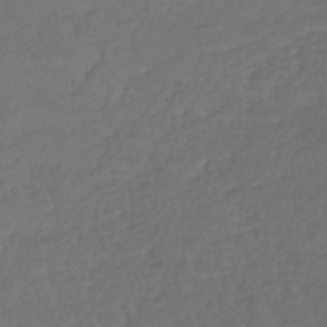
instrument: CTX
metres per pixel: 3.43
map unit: lHb
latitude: -42.8974
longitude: 68.8408
